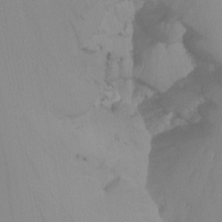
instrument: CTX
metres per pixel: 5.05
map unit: Nhu
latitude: -6.1605
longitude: -93.7071
